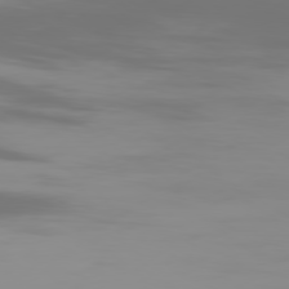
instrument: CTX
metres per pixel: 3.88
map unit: Ap
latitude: -79.6910
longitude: -94.0444
